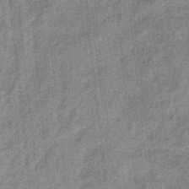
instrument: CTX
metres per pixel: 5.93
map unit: HNb
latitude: -36.2172
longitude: 57.2754
